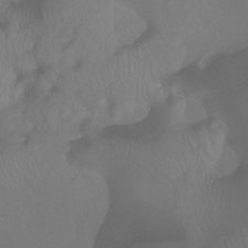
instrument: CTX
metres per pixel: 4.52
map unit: Ht
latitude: -6.9541
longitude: -30.3468
